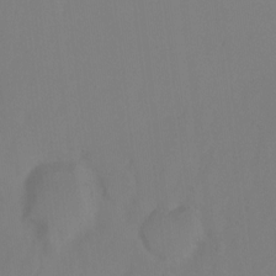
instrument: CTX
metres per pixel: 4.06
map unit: Ht
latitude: -6.6329
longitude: -31.1404
